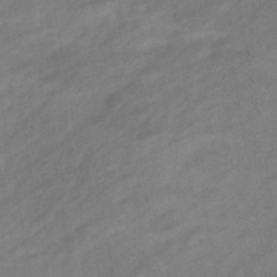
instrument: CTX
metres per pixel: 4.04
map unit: eHb
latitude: -43.0486
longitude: 85.6721
